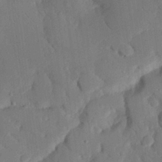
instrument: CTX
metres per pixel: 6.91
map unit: eHh
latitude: 27.7261
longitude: -79.6883
